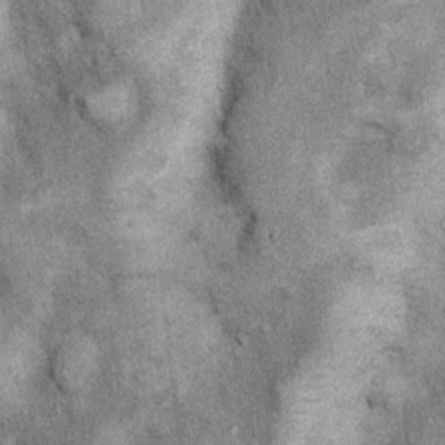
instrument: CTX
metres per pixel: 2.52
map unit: Nhu
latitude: 5.7261
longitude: -23.9150
